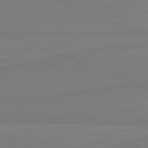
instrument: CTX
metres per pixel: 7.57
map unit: lApd
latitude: 81.6694
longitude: -179.8584
